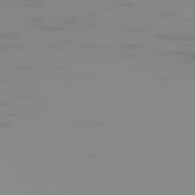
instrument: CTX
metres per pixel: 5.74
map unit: Hpe
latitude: -74.7464
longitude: 6.1605
